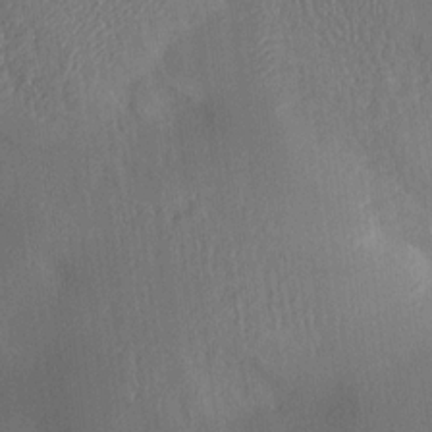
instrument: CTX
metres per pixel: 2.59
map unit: Aa
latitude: 15.0648
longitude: -147.7639
